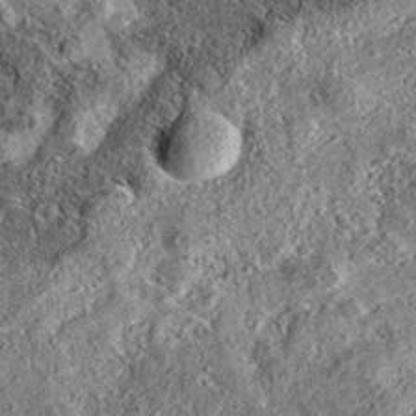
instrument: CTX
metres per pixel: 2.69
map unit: eAb
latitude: 36.3467
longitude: 108.9353
